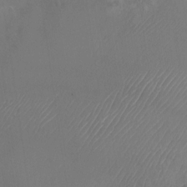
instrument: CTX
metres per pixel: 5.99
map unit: Nhu
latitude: -23.5777
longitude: -70.6301
